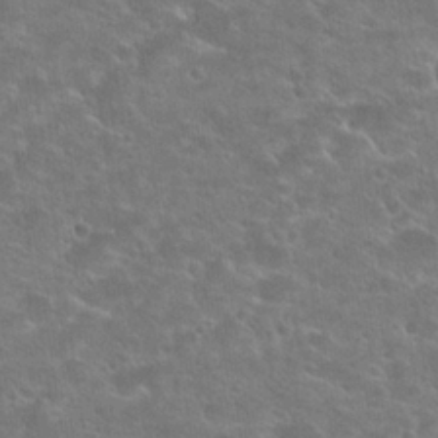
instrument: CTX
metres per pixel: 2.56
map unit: Hto
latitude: 23.4615
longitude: -44.5357
